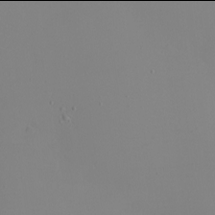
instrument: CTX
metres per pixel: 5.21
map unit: eHh
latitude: -6.0094
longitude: -80.6868
